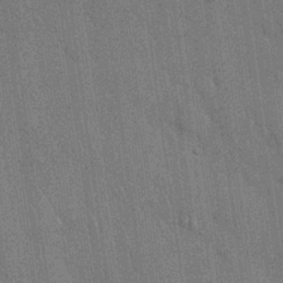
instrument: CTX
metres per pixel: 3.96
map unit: Nhu
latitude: 27.7828
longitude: -68.1389
